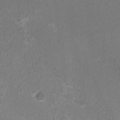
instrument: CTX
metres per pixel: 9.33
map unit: HNhu
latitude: -2.4251
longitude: -0.3278
